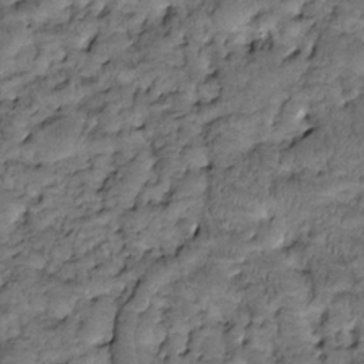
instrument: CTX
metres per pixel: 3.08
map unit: Htu
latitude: -3.4832
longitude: 173.5588
